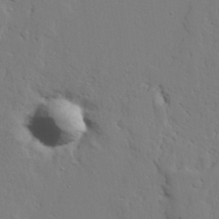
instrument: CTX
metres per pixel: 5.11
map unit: lAvf
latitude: 24.8946
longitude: -109.8394
